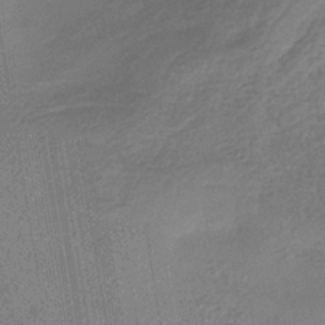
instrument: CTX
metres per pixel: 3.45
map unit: eHb
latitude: -35.6911
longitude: 81.6533
